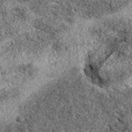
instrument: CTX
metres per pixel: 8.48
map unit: eAb
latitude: 39.7072
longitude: 110.9353
